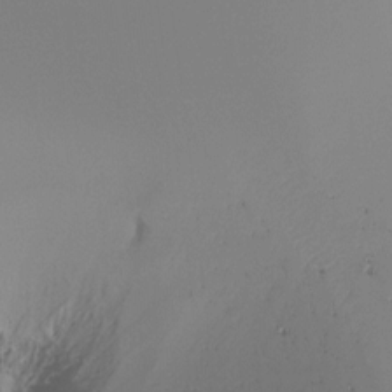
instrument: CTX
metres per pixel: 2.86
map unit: Ht
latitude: -16.2173
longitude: -48.9892
